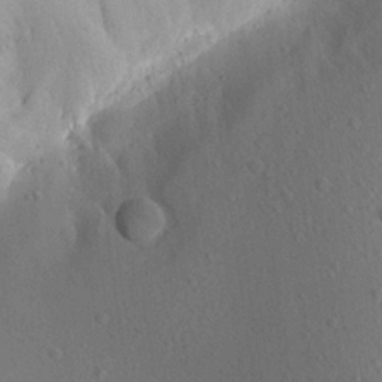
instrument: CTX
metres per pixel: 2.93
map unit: Aa
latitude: 18.6679
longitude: -140.6490
